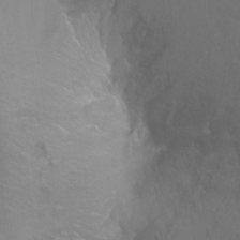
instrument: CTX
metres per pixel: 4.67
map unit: Ht
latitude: -6.2550
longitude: -35.0647
